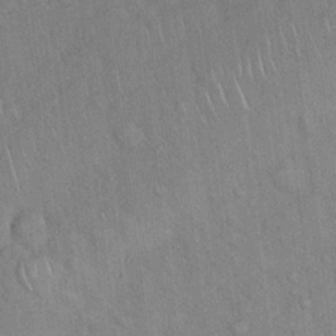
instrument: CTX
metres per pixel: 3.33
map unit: Hto
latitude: 18.4601
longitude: -52.8758
